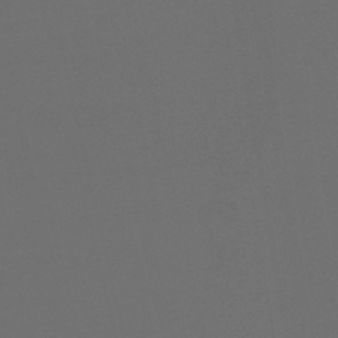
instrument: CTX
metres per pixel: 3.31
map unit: lHb
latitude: -46.3873
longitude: 59.9178
